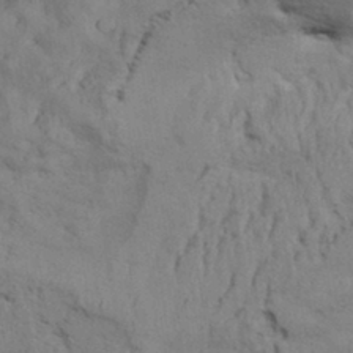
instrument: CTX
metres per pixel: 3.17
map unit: Aa
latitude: 33.2537
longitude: -136.1956
